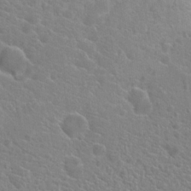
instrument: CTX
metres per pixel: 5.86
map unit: Hto
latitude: 21.1214
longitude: -39.4804
